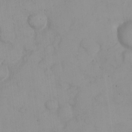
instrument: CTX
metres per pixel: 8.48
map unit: eHh
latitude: 22.9136
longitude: -59.7639
